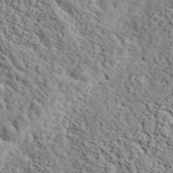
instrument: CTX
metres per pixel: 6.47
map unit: eHh
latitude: 37.3482
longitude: -80.5924
